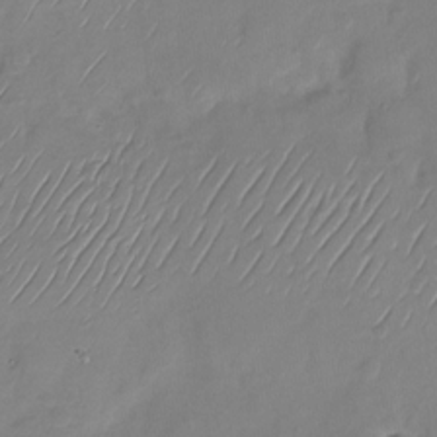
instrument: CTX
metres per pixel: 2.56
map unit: Nhu
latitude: -28.8030
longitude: -58.7813
